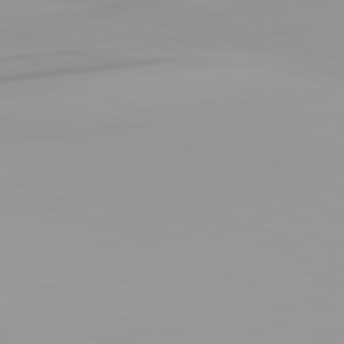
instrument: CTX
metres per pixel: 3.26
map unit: lApd
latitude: 82.8569
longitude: -132.5357
